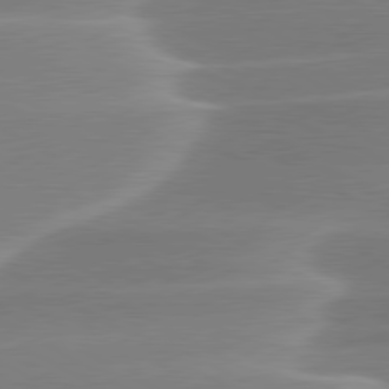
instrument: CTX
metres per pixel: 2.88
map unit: lApd
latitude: 79.5371
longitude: -114.5923
